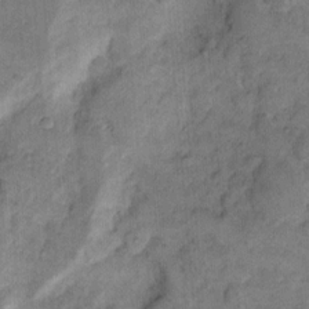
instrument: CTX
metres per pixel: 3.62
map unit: eHh
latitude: 13.1970
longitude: -64.9703
